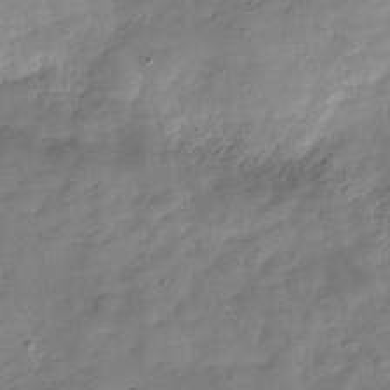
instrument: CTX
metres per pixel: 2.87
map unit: Hve
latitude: -29.8800
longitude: 92.0661
